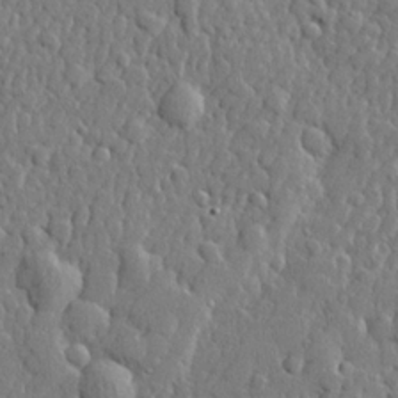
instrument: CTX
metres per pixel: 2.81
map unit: lHvf
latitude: 22.4601
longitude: 143.2753
